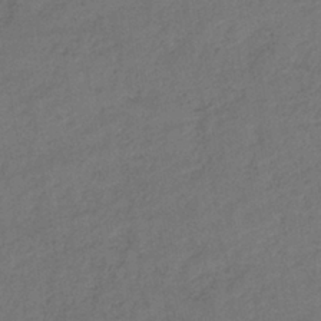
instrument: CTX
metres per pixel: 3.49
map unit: lHb
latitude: -38.6330
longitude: 69.3131
